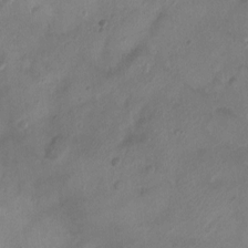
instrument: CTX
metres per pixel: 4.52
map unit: Ht
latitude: -11.8800
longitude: -21.0081
